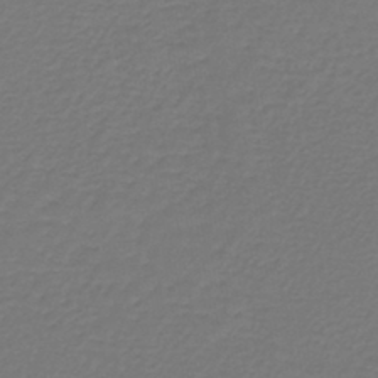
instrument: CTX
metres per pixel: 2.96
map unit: lHb
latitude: -42.8974
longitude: 62.5007
